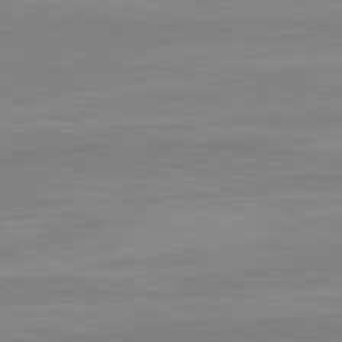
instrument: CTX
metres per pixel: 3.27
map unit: lApd
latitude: 81.5560
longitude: -170.7246
